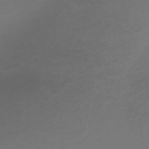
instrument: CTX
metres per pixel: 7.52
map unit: eHh
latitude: -62.8975
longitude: 53.0297
